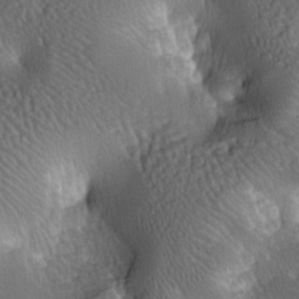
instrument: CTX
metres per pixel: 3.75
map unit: lAa
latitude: -7.4643
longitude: -124.4601
